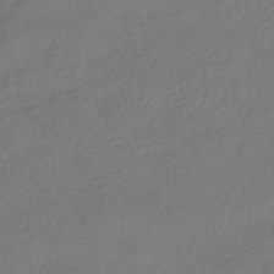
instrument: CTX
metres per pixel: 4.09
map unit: HNhu
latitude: -41.3698
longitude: 97.9556
